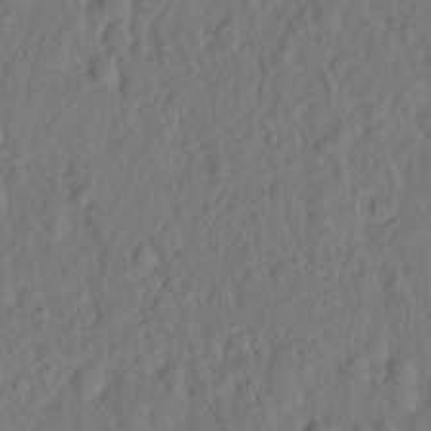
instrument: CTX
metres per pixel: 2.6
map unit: Hto
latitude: -7.5021
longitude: -46.9325
